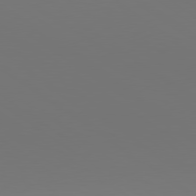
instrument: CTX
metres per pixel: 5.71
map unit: lApd
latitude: 79.9717
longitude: 158.1983
